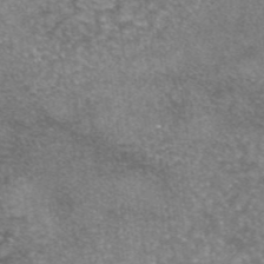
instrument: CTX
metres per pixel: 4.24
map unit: eAb
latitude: 45.2348
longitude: 105.5399
